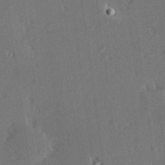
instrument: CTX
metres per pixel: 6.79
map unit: Hve
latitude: 27.5560
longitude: -93.3292
